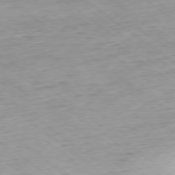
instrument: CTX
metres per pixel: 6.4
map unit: Hpe
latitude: -78.8408
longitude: 11.9745
